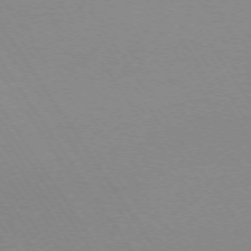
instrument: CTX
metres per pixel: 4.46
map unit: Ap
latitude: -73.6155
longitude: -72.1011
